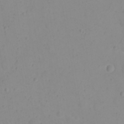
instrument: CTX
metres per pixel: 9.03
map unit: eHh
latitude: 21.3671
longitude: -64.8002
